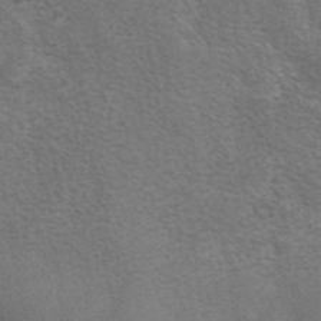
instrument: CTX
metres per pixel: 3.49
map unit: eAb
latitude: 42.1011
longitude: 105.5021
